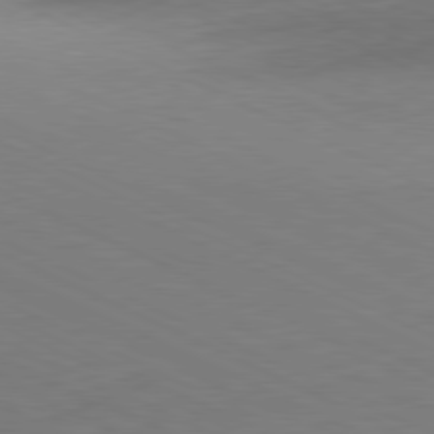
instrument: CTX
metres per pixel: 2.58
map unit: Ap
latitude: -81.5210
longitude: -69.9717
